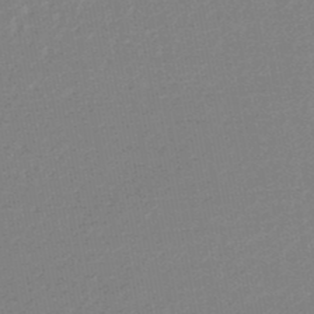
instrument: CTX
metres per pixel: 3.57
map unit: lHb
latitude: -48.3307
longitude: 63.0486
